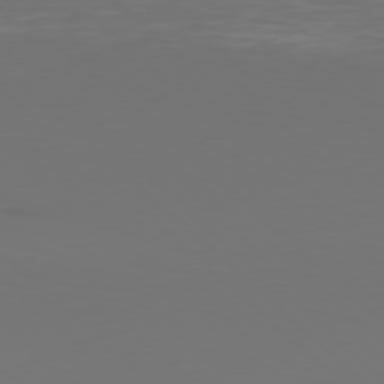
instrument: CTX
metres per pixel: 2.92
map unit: Hpe
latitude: 77.9339
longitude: -171.6505
